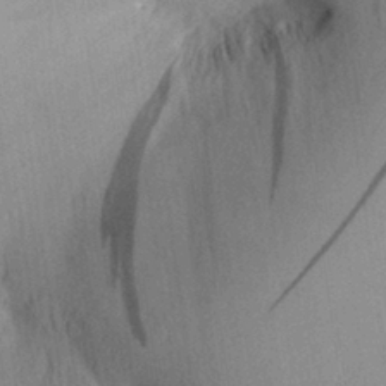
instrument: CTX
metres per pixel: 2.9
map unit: Aa
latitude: 29.1403
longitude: -137.1403
